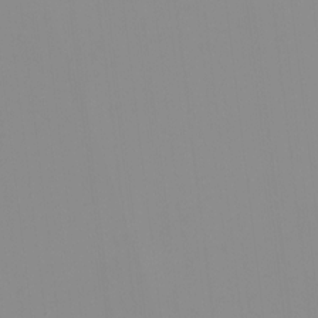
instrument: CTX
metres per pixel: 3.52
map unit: HNhu
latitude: -1.1809
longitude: -6.3656
